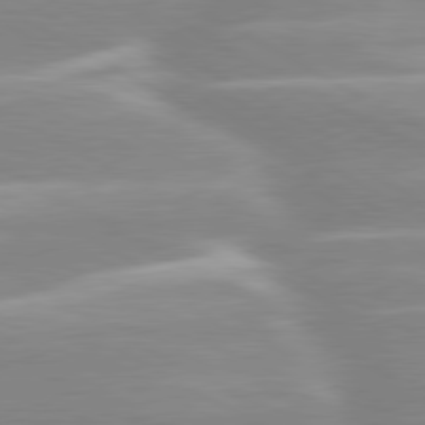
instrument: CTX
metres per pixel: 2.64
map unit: lApd
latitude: 80.1767
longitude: -129.1970
